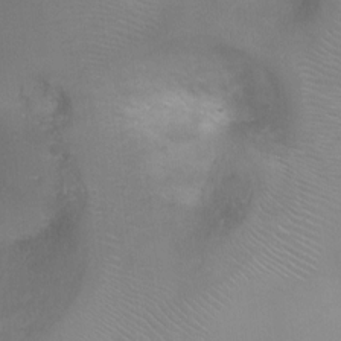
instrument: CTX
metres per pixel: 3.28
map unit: Ht
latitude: -4.9730
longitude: -28.2522
